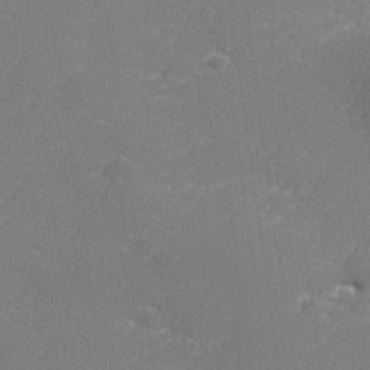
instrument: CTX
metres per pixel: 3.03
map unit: lHvf
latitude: 25.1970
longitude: 141.3510
